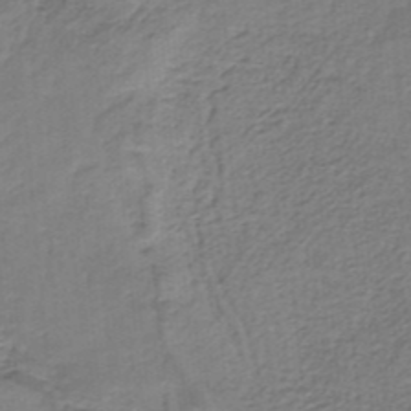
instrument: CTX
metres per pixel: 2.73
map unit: HNb
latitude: -34.7463
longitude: 59.8800
